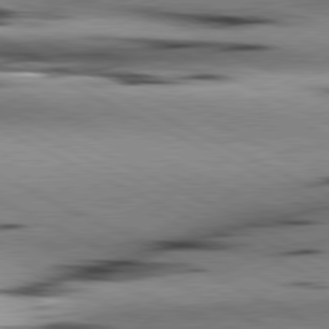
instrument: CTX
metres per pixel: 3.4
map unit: lApd
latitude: 80.9325
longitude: 156.0283
